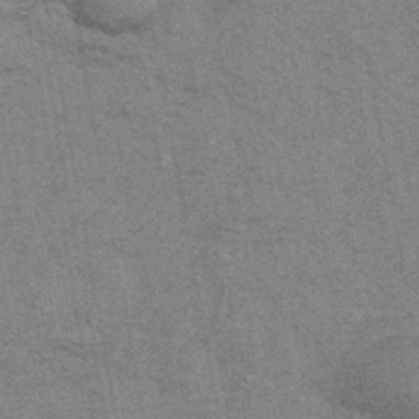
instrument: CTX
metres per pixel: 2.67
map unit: HNhu
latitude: -43.9745
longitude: 90.1795
